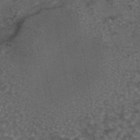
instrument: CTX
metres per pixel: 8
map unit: eAb
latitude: 43.8206
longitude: 107.0487
